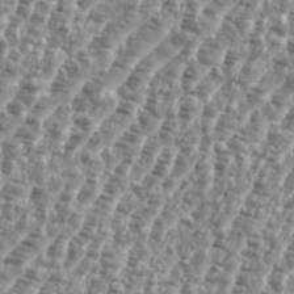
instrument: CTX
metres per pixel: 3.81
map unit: eHh
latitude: 35.4804
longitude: -135.2915
